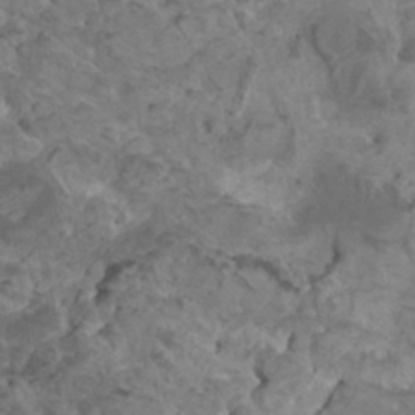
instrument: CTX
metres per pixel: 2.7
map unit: HNhu
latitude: 6.8380
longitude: -0.8758
